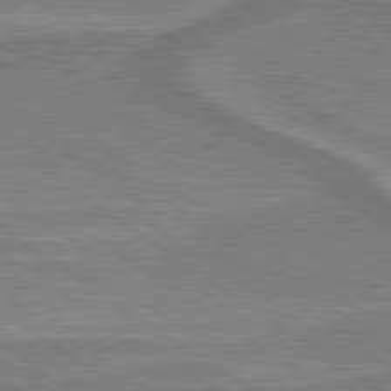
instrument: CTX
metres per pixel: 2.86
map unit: lApd
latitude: 79.5182
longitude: 175.2375
